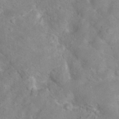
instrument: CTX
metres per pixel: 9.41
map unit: Hto
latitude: 17.8205
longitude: -38.4223
